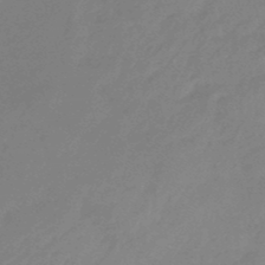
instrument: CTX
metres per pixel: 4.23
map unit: eHb
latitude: -46.5007
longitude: 86.5952
